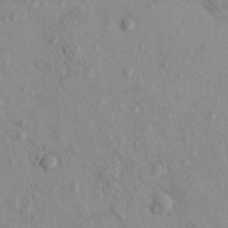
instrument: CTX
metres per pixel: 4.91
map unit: eHh
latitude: -0.3496
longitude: 17.8234
